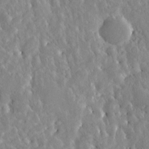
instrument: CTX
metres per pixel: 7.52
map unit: Htu
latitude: -4.7652
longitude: 173.2376
